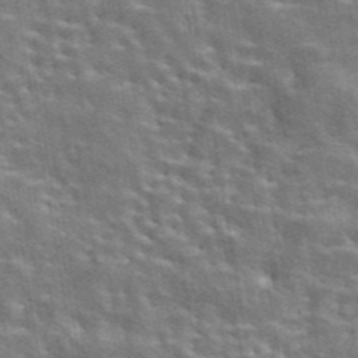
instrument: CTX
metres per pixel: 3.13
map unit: eAb
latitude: 44.3089
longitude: 111.6910
